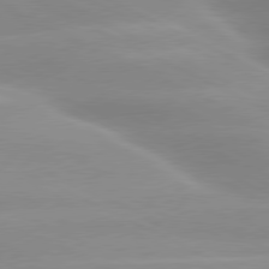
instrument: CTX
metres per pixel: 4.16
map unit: lApd
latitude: 79.7639
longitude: -120.9892
